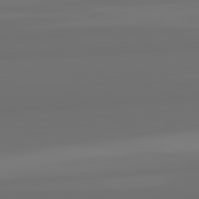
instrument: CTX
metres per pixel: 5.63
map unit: lApd
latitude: 82.7435
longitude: 161.2187
